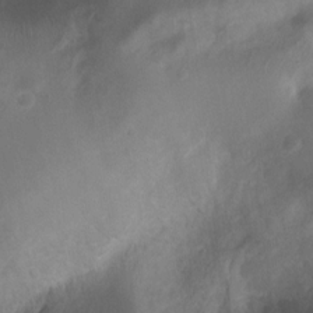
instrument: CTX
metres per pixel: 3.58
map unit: Nhu
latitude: 7.0080
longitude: -22.1767
